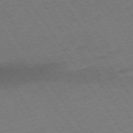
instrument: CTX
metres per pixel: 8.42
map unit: Ap
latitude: -73.9367
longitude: -70.9325
